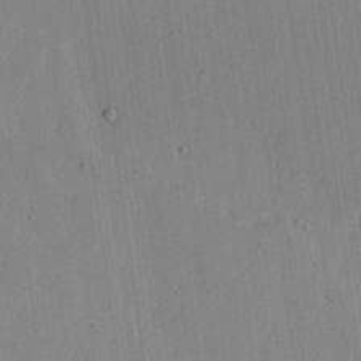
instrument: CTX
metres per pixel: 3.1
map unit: lHvf
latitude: 18.1955
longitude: -115.1592
